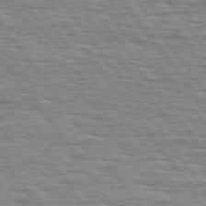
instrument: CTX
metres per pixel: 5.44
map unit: Hpe
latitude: 74.6113
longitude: -138.5546
